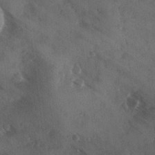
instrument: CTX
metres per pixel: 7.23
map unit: Ave
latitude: 0.4223
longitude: -111.6883
